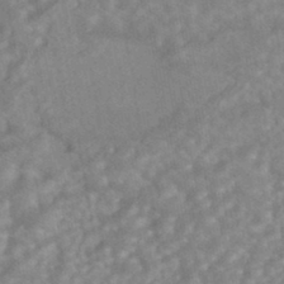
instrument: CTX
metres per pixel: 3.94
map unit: HNhu
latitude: -45.2943
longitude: 91.9178
